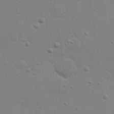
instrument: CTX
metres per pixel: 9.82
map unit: Hve
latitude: 26.8002
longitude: -92.8947
